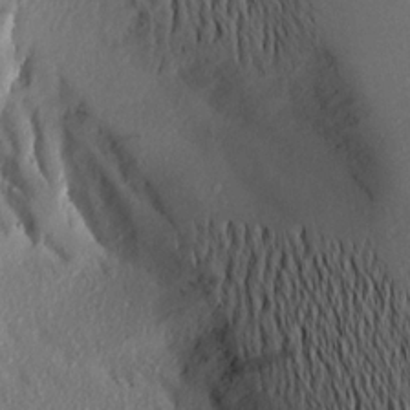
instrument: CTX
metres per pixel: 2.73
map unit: Aa
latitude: 19.8205
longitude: -144.6868
